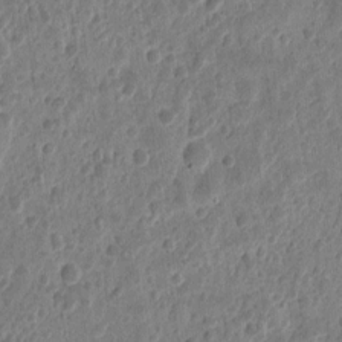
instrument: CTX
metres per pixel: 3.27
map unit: eHh
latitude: 9.9150
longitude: -73.7450
